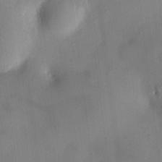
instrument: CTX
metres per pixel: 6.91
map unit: HNhu
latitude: 9.3293
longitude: 10.0472
